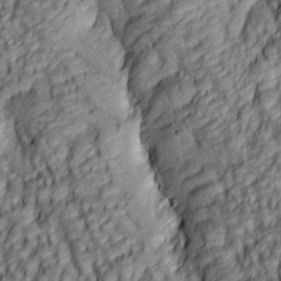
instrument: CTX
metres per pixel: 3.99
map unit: lAa
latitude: 5.6127
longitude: -116.4979
